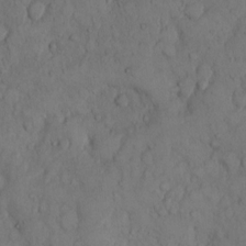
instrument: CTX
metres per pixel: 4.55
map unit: Hto
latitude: 9.1781
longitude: -57.7638
